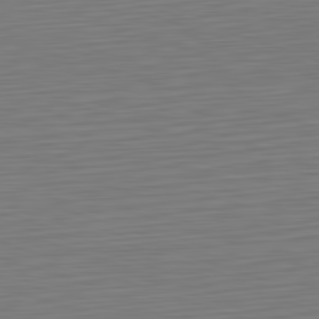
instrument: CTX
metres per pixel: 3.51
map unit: Hpe
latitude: -82.5196
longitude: 10.9353
